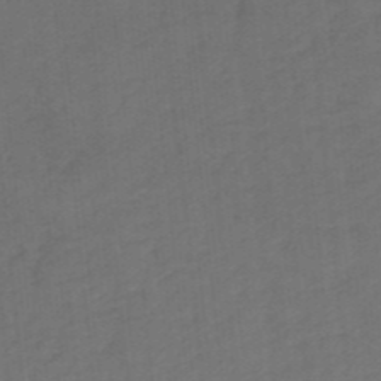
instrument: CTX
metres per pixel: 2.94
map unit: eHb
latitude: -48.3684
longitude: 88.8219
